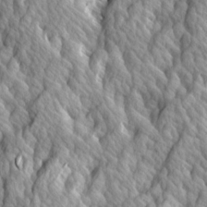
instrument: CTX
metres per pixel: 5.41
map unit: Ave
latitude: 14.3279
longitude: -134.0633
